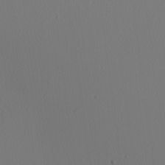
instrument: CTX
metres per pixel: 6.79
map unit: Nhu
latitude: 0.4034
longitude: -79.7072
